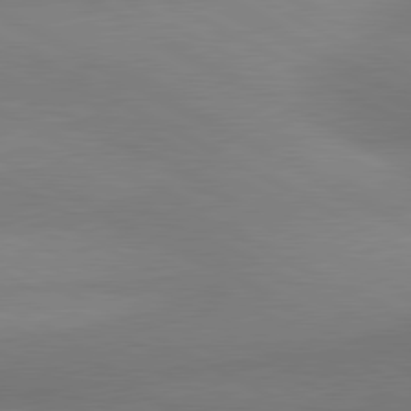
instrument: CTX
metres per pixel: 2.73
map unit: lApd
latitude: 80.8380
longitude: 129.8234
